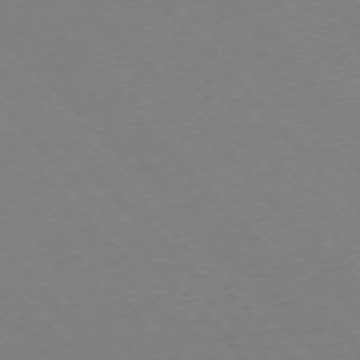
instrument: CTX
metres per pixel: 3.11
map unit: Ap
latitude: -76.1417
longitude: -86.1011
